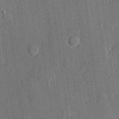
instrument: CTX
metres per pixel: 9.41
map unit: lHvf
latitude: 21.0081
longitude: 146.1983
